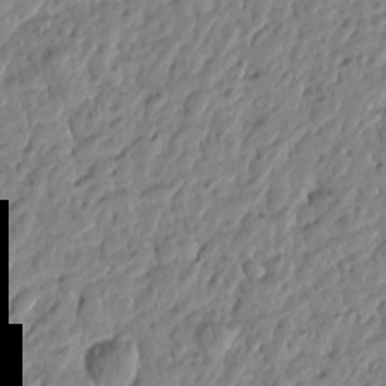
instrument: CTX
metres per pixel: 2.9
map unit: Htu
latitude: -1.2376
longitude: -178.6680
